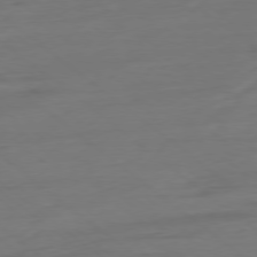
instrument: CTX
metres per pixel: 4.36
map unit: Ap
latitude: -78.5384
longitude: -76.4790
